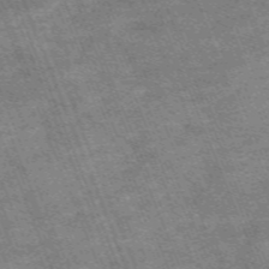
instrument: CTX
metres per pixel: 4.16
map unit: HNb
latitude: -54.3495
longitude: -48.1956
